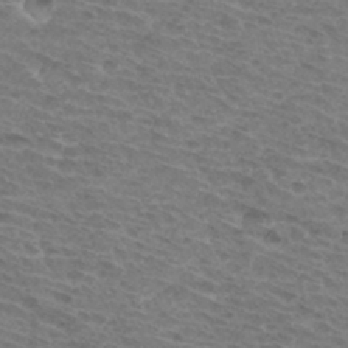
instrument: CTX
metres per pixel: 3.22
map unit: Hto
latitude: 33.4426
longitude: -45.5182
